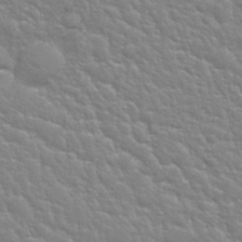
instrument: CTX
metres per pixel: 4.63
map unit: Nhu
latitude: 28.6679
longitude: -54.4601
